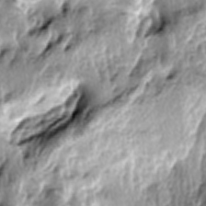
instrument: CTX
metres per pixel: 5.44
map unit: lAa
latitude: -6.4440
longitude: -124.7624
